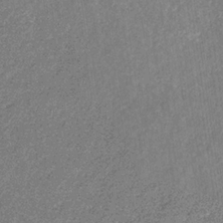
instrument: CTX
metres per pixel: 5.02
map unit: eHb
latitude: -30.6707
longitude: 69.1053
